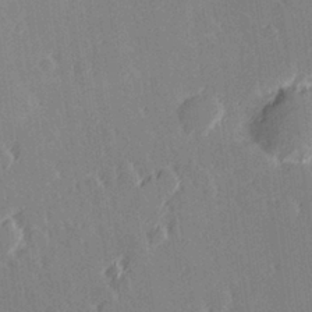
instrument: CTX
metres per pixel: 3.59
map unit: Hve
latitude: 27.5938
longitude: 145.2754
